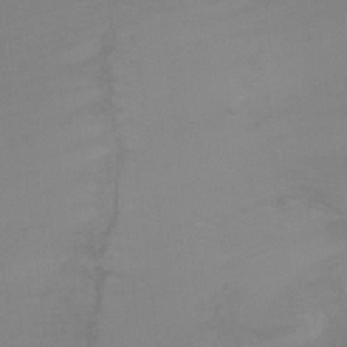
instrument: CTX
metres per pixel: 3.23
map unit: Ht
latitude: -6.8219
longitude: -34.7435
